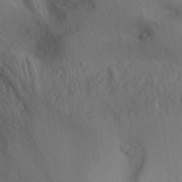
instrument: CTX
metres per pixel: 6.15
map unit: Aa
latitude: 29.8205
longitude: -145.6694
